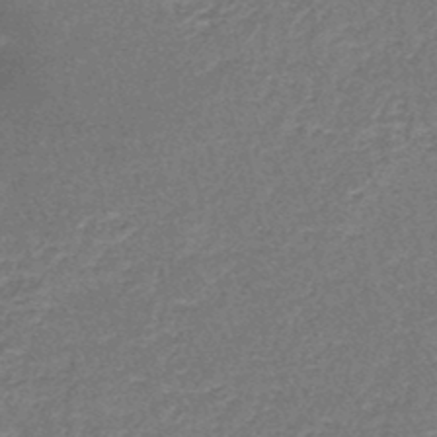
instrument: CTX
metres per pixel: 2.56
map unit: lHb
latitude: -43.6532
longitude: 55.7856
